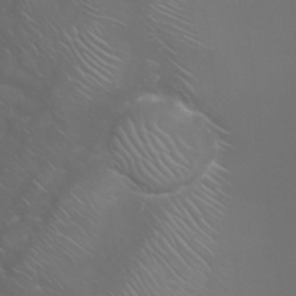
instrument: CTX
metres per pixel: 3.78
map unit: Nhu
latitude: 28.5734
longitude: -66.6679
